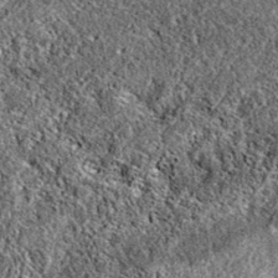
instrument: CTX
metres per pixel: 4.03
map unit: eAb
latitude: 37.7827
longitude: 111.3888
